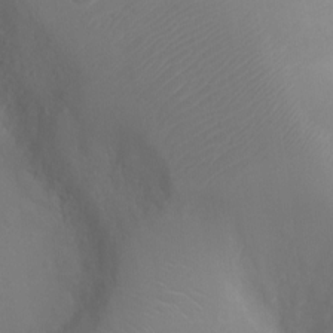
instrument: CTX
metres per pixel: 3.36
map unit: Ht
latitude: -2.3495
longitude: -18.2900
